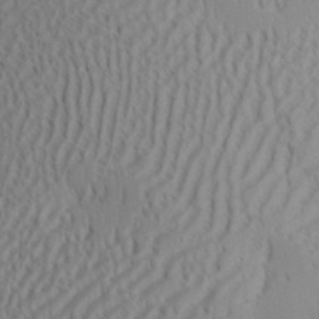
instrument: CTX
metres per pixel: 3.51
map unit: Aa
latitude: 31.1026
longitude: -140.8758
